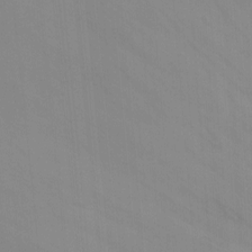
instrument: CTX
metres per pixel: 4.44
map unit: Ht
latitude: -15.5210
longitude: -51.5182
